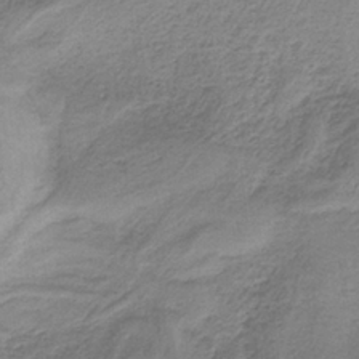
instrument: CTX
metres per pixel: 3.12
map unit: HNb
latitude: -34.3306
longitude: 58.9541
